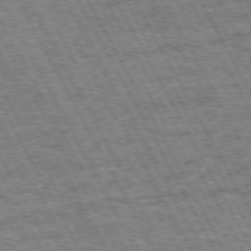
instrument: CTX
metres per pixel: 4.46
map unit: Hpe
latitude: 72.1956
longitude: -125.2348
